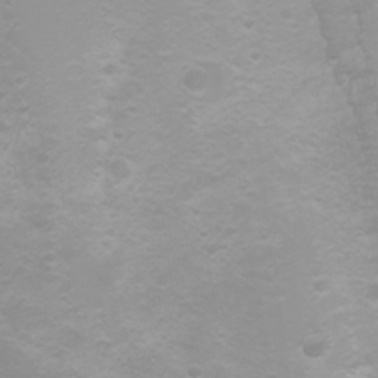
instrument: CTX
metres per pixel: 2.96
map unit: Nhu
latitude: -0.3118
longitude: -77.0080
